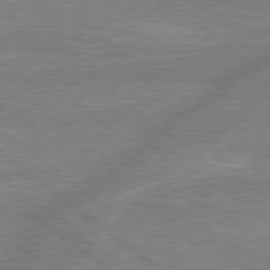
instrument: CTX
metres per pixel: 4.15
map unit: lApd
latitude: 78.9703
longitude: -158.2523
